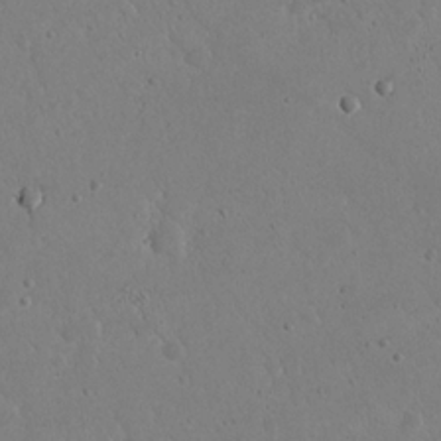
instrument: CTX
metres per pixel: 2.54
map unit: eHh
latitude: 20.9703
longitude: -68.6491
